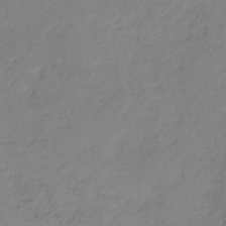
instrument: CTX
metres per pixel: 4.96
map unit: HNb
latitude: -31.8233
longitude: 58.3117
